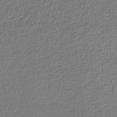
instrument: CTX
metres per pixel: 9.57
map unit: eAb
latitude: -38.4629
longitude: 52.3873
